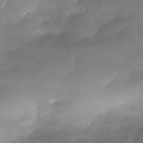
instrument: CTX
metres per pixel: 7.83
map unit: Nhe
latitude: -35.1242
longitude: -146.0444
